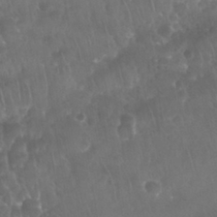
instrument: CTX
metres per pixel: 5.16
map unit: Nhu
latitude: 28.7624
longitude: -65.0458
